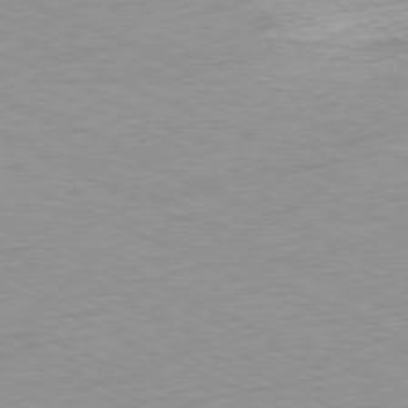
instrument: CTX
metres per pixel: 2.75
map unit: Ap
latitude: -78.4251
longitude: -72.2712
